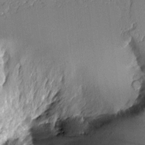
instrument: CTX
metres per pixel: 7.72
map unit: Aa
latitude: 11.0648
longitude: -128.8191
